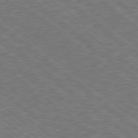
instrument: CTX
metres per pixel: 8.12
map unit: Hpe
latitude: 78.6491
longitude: -170.6112
